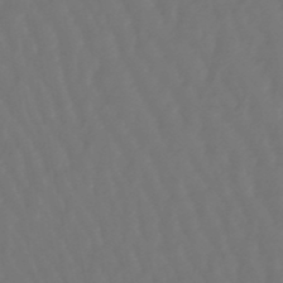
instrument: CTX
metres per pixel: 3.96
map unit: lHb
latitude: -47.5777
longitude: 79.3509
